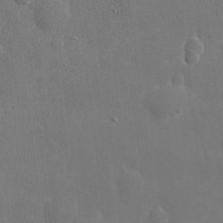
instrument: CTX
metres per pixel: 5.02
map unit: eHh
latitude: 10.7624
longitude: -70.4034
